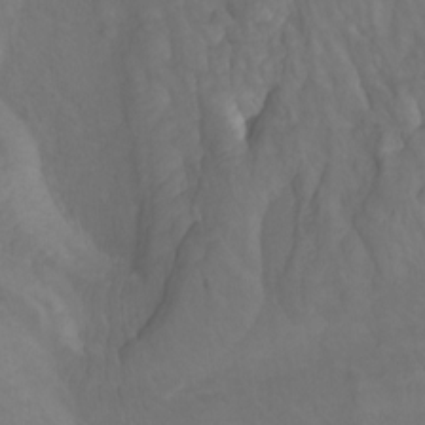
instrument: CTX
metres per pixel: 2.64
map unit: Nhu
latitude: -7.4076
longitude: -68.8758
